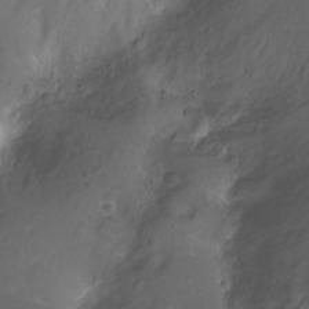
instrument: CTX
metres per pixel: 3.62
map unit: Nhu
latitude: -11.4077
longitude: -35.6316
